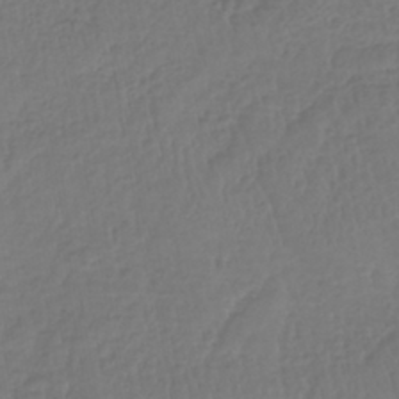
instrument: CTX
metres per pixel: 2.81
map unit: lHb
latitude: -42.1416
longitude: 66.1039
